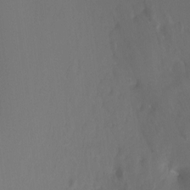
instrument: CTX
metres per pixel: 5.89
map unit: Ht
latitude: -13.4643
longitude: -44.3089
